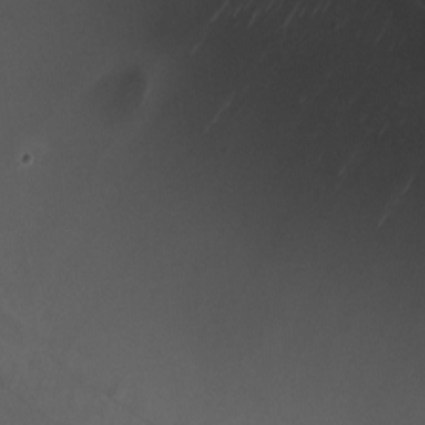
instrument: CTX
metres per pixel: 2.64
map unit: HNhu
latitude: 5.3859
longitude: 8.1417
